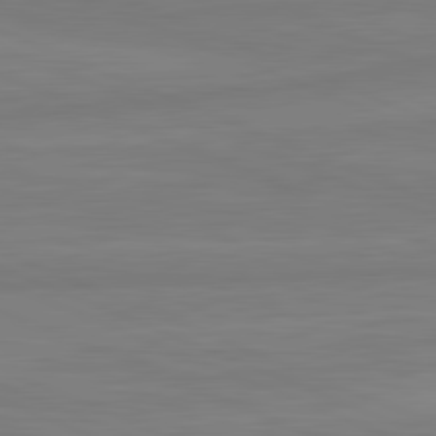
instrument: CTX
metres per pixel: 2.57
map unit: lApd
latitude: 81.8583
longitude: -174.1956
